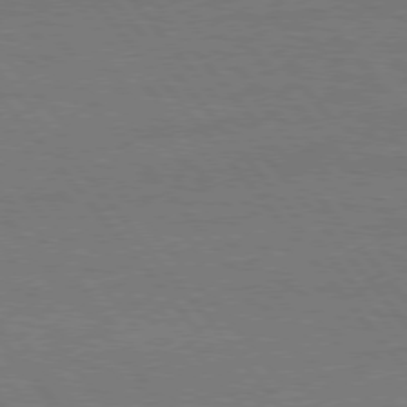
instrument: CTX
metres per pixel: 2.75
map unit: Hpe
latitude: 75.9717
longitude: -137.1215
